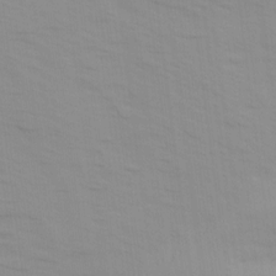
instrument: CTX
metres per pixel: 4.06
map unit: Ave
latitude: 14.4034
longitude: -103.8205
